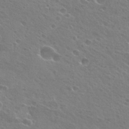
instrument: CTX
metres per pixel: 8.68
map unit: Hto
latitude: 26.6302
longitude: -39.8205
